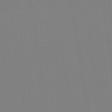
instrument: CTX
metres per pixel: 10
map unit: lHb
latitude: -49.1431
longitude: 67.6533
